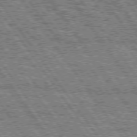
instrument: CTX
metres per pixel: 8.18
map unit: Hpe
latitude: 75.0081
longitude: -153.9150
